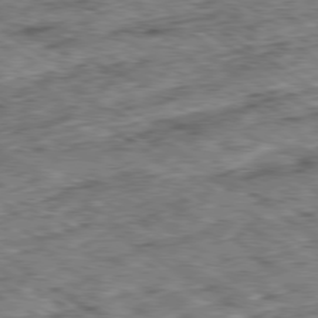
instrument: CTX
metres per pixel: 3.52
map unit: Ap
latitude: -79.9178
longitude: -49.5560
